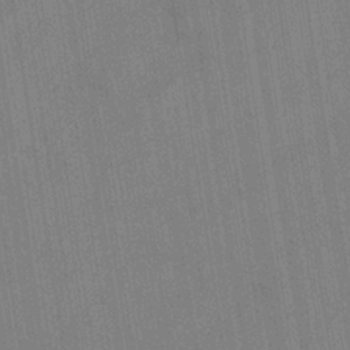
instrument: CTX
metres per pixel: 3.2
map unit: eHb
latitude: -35.1809
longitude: 73.9367
